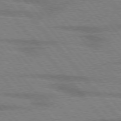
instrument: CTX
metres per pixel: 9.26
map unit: lApd
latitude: 76.1955
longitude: -83.6504
